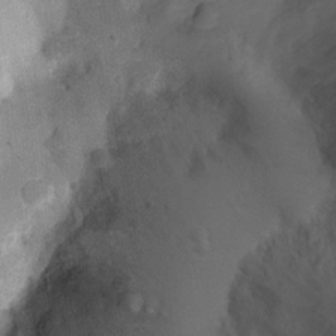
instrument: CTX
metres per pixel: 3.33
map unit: Ht
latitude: 4.9892
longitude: -29.5182
